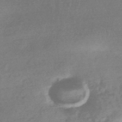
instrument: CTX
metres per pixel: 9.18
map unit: HNhu
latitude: -44.8786
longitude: 92.8030
